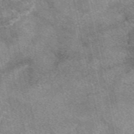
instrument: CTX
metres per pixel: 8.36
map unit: eAb
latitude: 48.7246
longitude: 122.2551
